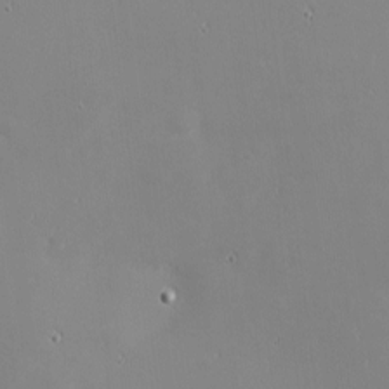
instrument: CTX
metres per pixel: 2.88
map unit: eHh
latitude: -2.6896
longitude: -80.8947
